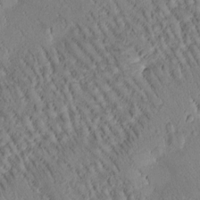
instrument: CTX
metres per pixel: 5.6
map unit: Htu
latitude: -1.0109
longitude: 171.8611
